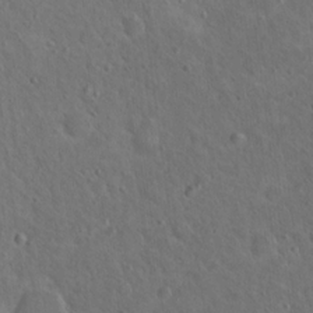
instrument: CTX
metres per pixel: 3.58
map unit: Nhu
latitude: 18.3656
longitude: -29.5182
